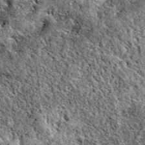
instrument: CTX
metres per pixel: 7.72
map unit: eAb
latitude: 38.7246
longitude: 110.6330
